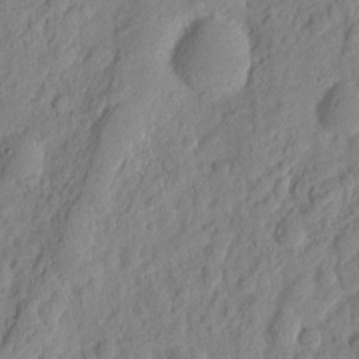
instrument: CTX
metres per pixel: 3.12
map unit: eHh
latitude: 7.9528
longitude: -74.9892
